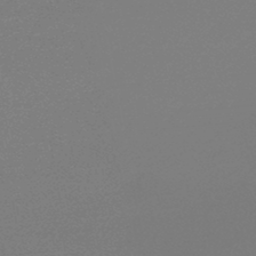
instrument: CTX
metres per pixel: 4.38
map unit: lHb
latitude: -46.1417
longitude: 59.3131
